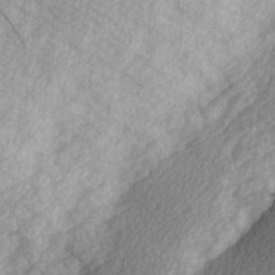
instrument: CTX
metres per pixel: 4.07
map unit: Hve
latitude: 2.1011
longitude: -123.7261
